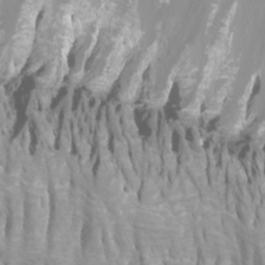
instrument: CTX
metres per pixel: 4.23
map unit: Htu
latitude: -10.0094
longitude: -74.8002
